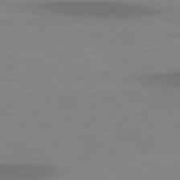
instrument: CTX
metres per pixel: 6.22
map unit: lApd
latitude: 78.8002
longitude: -47.8962
